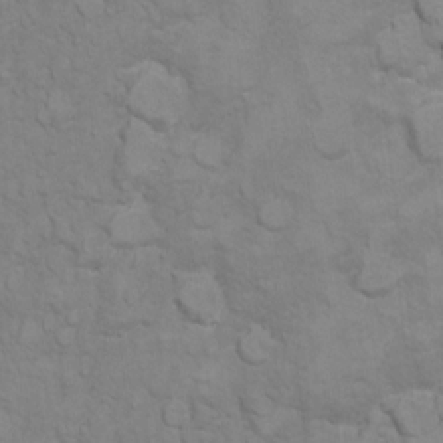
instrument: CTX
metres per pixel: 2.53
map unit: Ht
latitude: 10.8002
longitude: -33.0458
